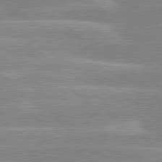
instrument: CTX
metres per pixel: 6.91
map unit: lApd
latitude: 80.0255
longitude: -130.1200
